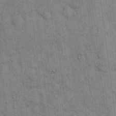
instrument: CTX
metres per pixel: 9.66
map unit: eHh
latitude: 15.5938
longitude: -62.4979
